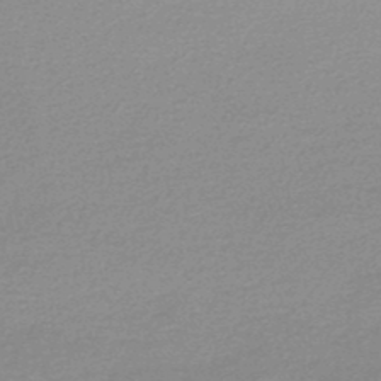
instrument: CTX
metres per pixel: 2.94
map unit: lHb
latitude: -48.5196
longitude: 66.2361
